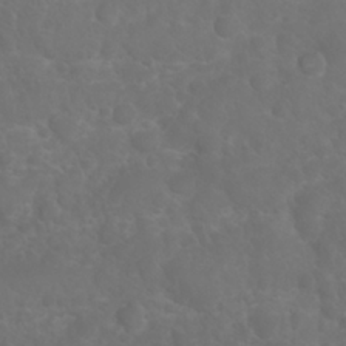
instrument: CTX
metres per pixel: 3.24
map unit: Nhu
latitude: 26.5168
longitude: -63.8773
